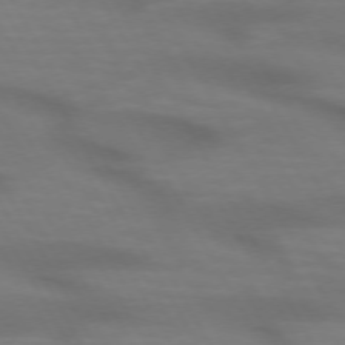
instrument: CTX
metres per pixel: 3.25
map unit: lApd
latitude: 72.1767
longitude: -49.8961
